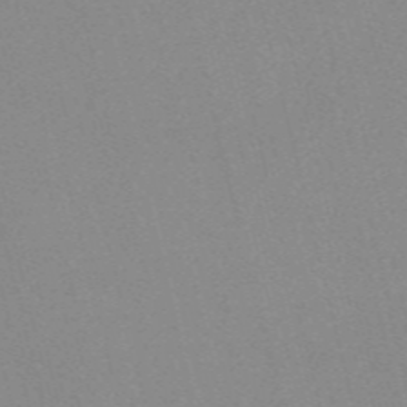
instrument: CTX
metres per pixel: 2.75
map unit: Nve
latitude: -57.6533
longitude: 63.4265
